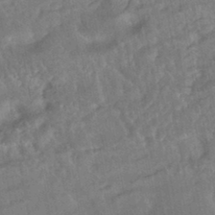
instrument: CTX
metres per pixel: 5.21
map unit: HNhu
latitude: -43.5399
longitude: 91.9745
